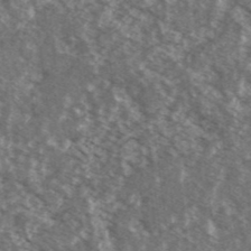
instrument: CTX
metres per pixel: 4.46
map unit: Ave
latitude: 38.7246
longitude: -110.5546
